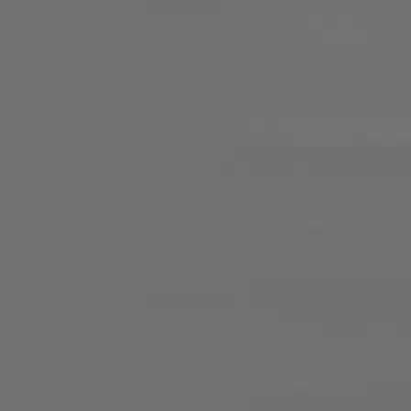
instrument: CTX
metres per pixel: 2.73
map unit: Hpe
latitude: 78.5546
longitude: -133.1970
